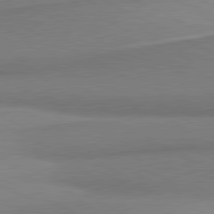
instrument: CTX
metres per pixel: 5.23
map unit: lApd
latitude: 80.7813
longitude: 166.8408
